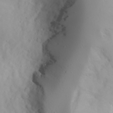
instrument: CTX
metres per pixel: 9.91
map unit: Aa
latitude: 22.4223
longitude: -145.9528
